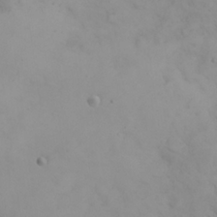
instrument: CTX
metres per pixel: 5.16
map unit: eHh
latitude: 25.4615
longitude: -64.1578
